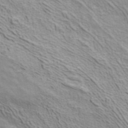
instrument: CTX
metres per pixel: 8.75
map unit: ANa
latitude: 41.1592
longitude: 14.6141
